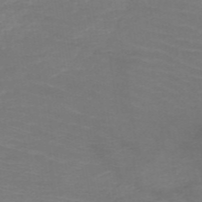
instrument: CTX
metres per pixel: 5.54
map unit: HNb
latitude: -50.0283
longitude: -45.3292
